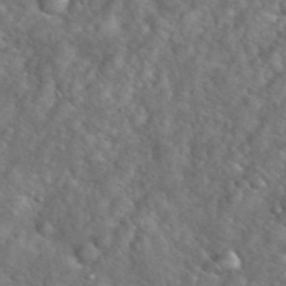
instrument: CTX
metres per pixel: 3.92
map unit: eHh
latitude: 39.4426
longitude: -57.5560
